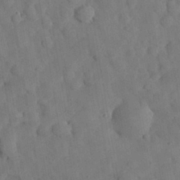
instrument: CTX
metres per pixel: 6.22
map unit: Nhu
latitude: 25.8205
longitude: -71.9906
